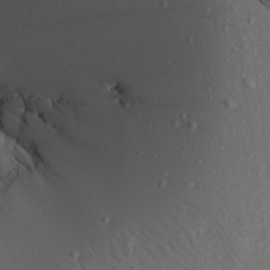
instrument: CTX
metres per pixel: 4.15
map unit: Aa
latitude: 15.7261
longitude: -145.9150
